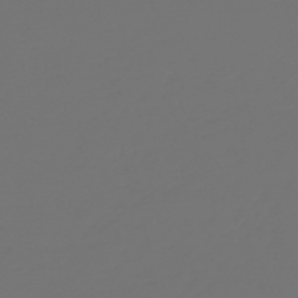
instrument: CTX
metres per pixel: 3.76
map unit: HNb
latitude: -47.5021
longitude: 56.3495
